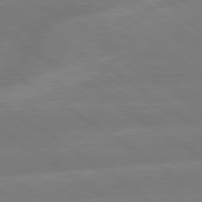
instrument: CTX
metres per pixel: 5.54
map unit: lApd
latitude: 79.2915
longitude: -142.9703
